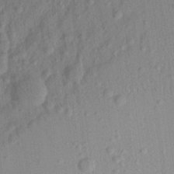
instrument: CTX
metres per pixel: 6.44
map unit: Aa
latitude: 22.4034
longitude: -143.5560
